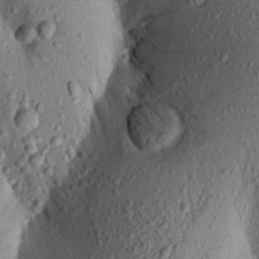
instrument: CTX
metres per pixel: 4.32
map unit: Aa
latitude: 19.0836
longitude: -148.9514
